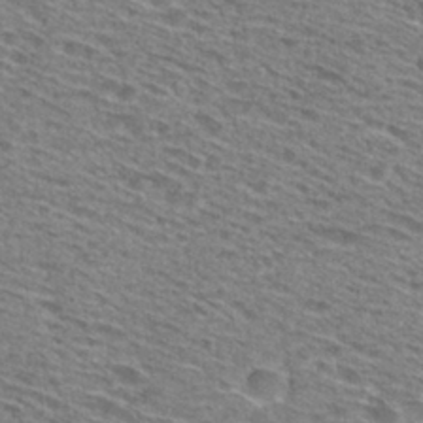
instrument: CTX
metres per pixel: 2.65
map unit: Hto
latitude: 28.7246
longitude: -47.0081
